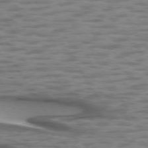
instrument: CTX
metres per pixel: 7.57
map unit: lApd
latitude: 74.5924
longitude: -50.6490
